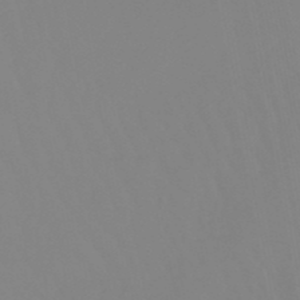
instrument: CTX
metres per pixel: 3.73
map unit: lHb
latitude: -49.2187
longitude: 74.6141
